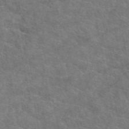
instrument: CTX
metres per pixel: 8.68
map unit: eAb
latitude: 49.0836
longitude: 113.8611
